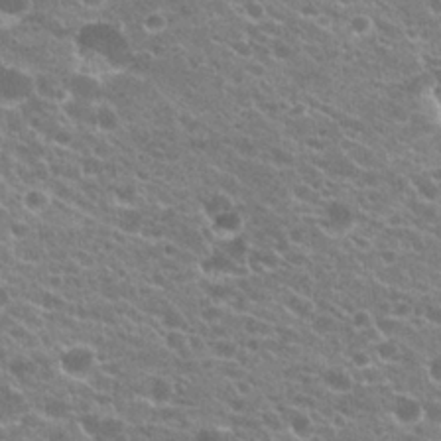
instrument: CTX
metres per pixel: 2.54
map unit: Hto
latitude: 23.7638
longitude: -35.7071
